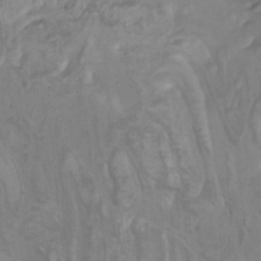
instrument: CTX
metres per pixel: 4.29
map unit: Nhu
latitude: -9.9745
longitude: -75.4426
